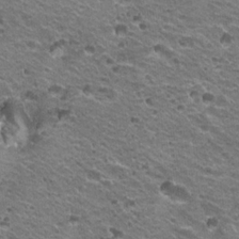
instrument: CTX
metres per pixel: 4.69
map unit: Hto
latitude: 21.1214
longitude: -32.7057
